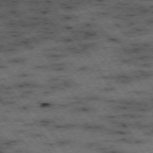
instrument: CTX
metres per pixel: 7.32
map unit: Hpe
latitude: -74.6708
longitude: 1.8990
